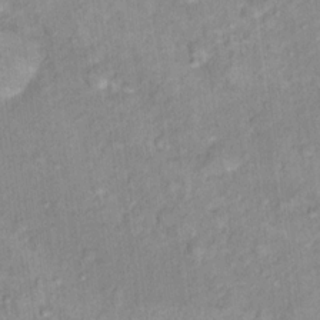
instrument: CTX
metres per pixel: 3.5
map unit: Nhu
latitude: 16.2334
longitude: -32.1767
